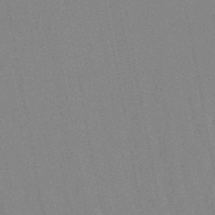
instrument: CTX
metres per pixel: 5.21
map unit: lHb
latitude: -48.4629
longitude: 73.4265
